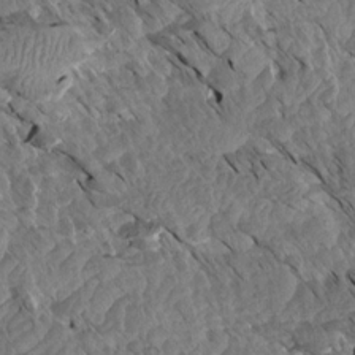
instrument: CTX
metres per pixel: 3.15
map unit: Aa
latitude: 14.2523
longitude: -140.8380
